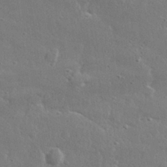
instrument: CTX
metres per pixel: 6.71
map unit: lHvf
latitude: 30.8191
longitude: -89.4994
